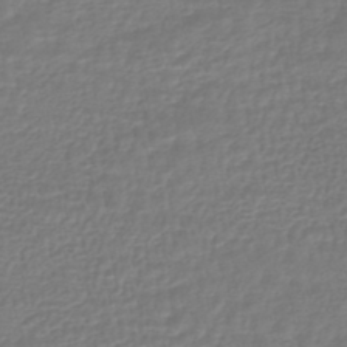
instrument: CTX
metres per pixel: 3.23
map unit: HNhu
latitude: -46.5573
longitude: 99.9556
